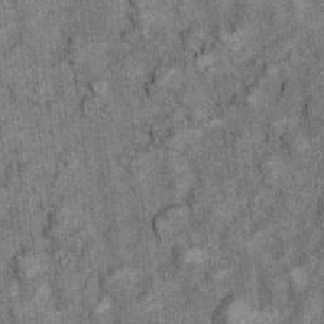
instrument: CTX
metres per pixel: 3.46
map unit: Ht
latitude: 8.4979
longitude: -37.7072
